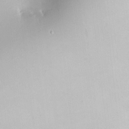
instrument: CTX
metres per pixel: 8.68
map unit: HNhu
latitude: 5.9528
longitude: 9.1431
